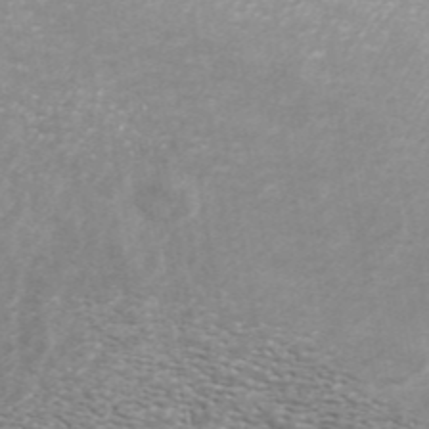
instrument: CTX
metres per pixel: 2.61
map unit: ANa
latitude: 44.4223
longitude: 29.0109
